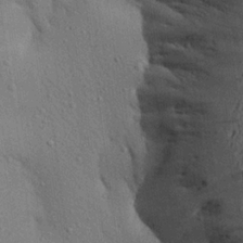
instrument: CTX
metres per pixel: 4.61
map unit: Aa
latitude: 23.2915
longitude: -144.8947
